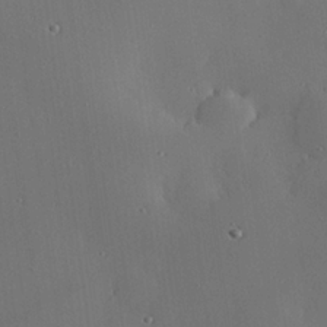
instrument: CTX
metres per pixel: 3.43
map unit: eHh
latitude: 23.8961
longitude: -91.4049
